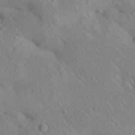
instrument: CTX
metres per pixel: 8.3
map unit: Aa
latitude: 29.9717
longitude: -147.9906
